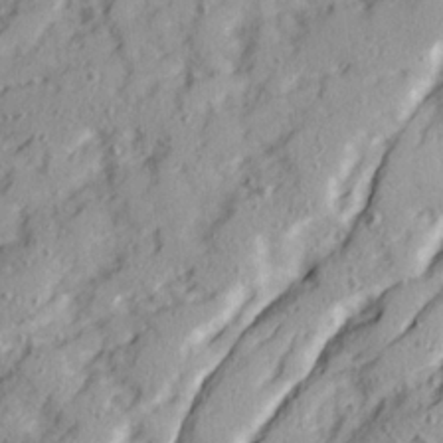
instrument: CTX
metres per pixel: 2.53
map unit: Ave
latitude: 22.0633
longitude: -131.7450
